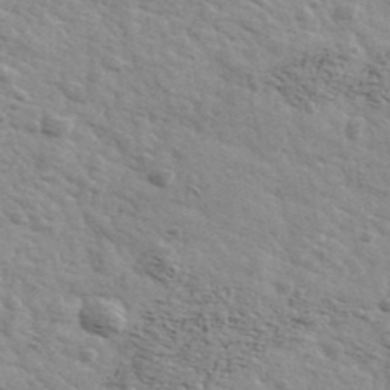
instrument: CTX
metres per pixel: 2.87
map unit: Ave
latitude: 39.5182
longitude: -109.6693
